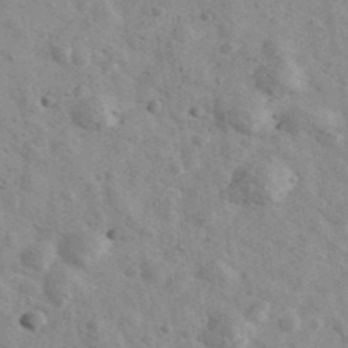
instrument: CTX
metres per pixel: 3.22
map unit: Ave
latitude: 40.8002
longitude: -110.5924
